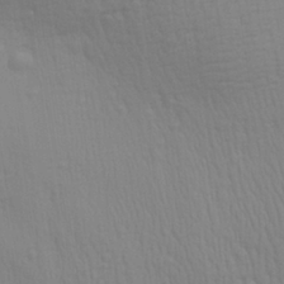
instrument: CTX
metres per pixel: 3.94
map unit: Aa
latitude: 28.7057
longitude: -139.0269
